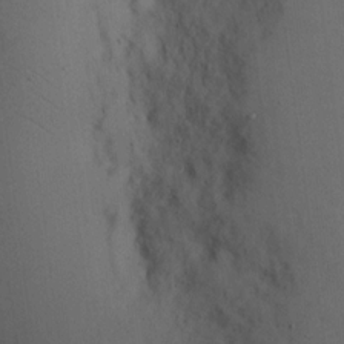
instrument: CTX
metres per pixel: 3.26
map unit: Hto
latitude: 9.3482
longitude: -60.5923
